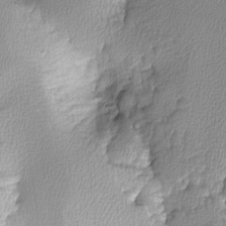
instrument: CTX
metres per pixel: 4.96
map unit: lHvf
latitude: -12.8786
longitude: -101.1781
